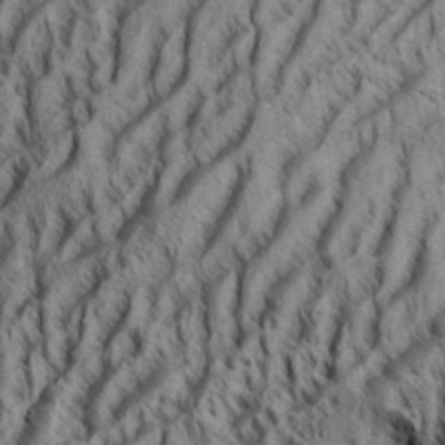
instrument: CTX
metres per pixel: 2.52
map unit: Aa
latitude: 33.4804
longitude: -137.4049
